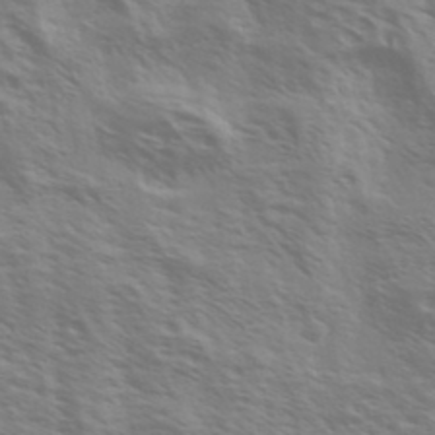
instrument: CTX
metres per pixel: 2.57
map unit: Ave
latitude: 37.2915
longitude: -111.1403
